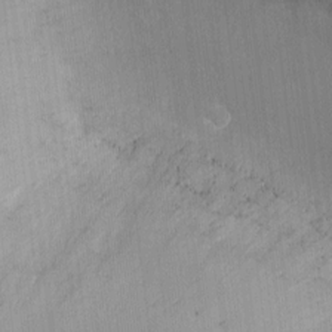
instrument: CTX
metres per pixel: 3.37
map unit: Ht
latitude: -6.7085
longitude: -26.0633
